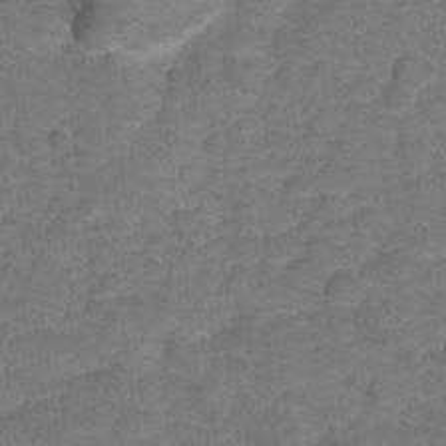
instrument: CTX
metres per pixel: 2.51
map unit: Hto
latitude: 5.2726
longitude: -31.5560
